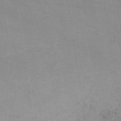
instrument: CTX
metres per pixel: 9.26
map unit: HNb
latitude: -53.8044
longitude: -37.2159
